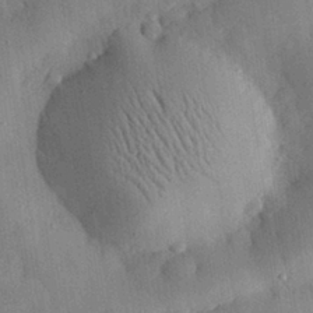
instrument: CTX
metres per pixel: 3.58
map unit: eHh
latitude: 30.2145
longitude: -76.1766
